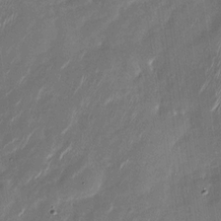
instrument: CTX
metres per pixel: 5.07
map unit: Nhu
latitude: -28.7652
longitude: -75.4615
